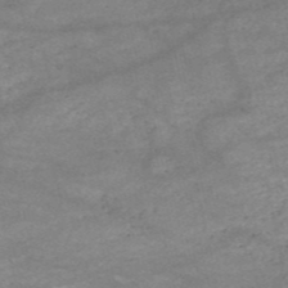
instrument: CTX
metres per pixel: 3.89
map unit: HNb
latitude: -53.3887
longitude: -41.2536
